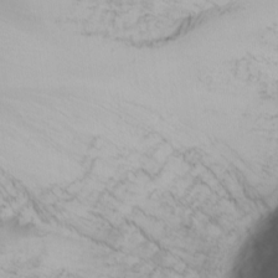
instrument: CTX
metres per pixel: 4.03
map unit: Nhu
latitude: -5.9367
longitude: -91.3104
